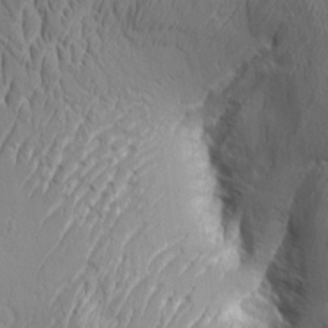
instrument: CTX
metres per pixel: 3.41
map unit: Aa
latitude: 8.6491
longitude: -132.2900
